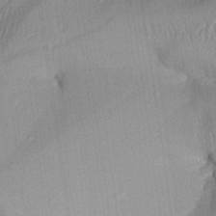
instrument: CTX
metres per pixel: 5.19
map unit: Aa
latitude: 30.5546
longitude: -133.1592
